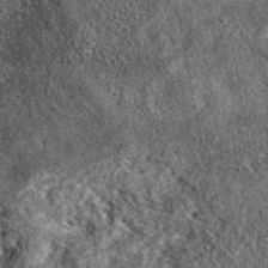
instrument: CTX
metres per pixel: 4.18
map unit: eAb
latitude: 37.4993
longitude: 108.6896
